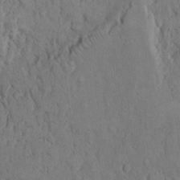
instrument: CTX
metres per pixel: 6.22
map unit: Hto
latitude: 9.1214
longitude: -60.5168
